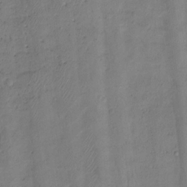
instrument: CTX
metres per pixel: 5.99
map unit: Hto
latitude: -8.4062
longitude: -44.4979
